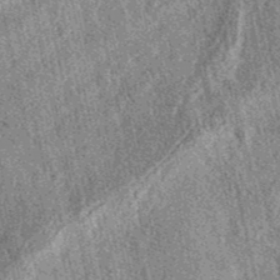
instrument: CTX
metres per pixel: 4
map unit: eAb
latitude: 39.3482
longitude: 109.3510
